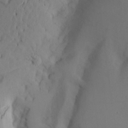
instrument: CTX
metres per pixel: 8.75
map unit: Aa
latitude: 20.4979
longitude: -145.3859
